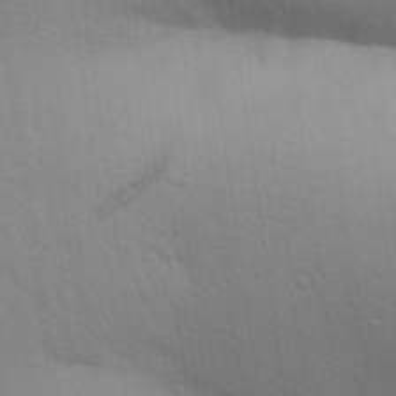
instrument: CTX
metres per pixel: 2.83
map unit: Aa
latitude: 29.9906
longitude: -147.2348
